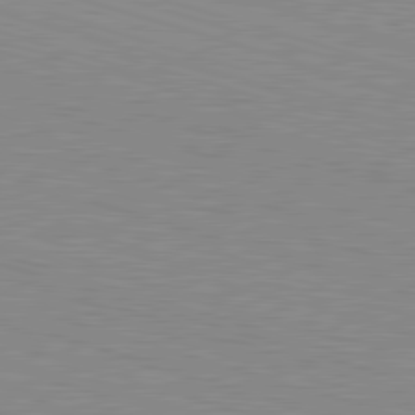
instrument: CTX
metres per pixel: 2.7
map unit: Hpe
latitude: -82.9164
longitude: 7.7477
